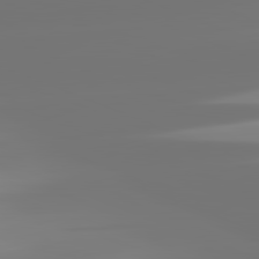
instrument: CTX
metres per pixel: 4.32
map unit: lApd
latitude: 82.1955
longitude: -149.9528
